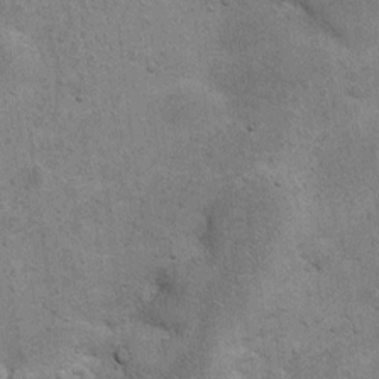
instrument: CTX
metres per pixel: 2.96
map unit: Hto
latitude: 11.3860
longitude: -36.8569
